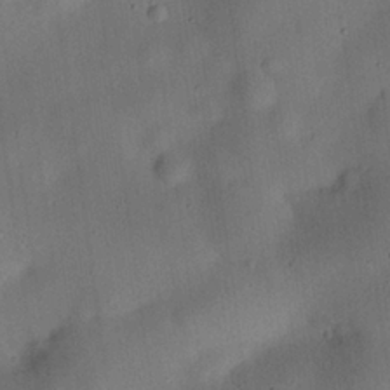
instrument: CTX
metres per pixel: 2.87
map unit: eHh
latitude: 25.8016
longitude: -69.3104
